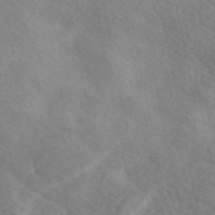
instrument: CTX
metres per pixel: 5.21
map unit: eAb
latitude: 49.8394
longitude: 117.3887
